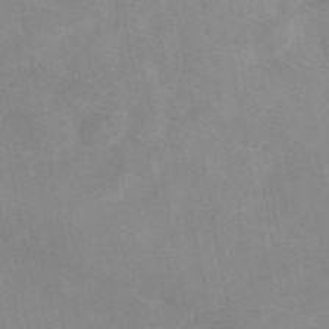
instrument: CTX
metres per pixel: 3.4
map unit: eAb
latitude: 48.1578
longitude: 122.8408
